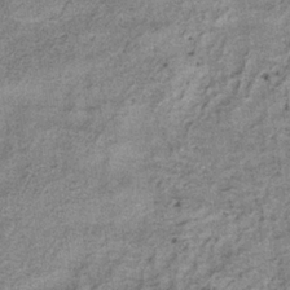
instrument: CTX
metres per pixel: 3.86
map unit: HNb
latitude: -34.0661
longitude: 54.1795
